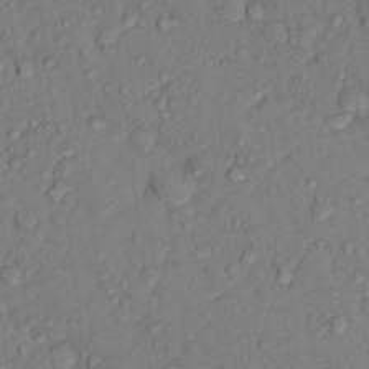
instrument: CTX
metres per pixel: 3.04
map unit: Hto
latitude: 15.1026
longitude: -30.8002
